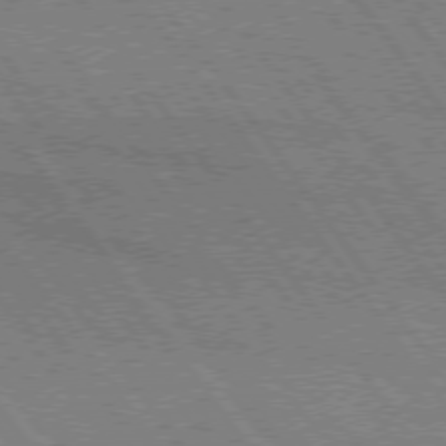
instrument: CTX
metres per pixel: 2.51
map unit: lApd
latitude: 74.9136
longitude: -80.9136
